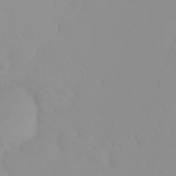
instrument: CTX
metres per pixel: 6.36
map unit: eHh
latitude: -1.3132
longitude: 19.6911
